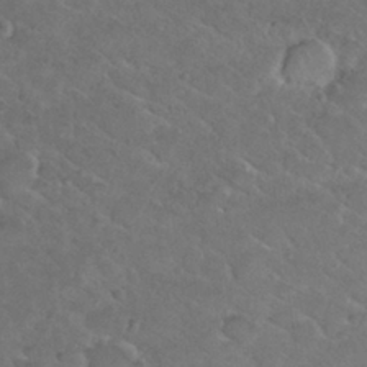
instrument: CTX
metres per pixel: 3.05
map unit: Nhu
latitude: 29.4237
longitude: -52.6491
